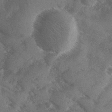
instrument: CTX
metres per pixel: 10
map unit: Ave
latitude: 0.3278
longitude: -111.4049
